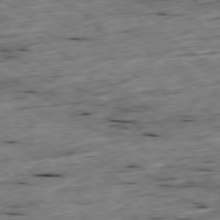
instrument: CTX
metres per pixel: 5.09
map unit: Ap
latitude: -79.4265
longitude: -89.1215
